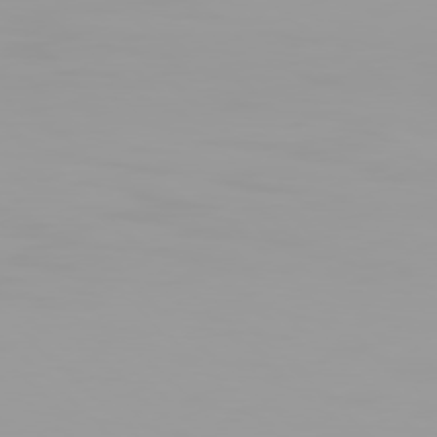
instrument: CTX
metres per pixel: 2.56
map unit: Hpe
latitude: 77.5371
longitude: -141.1403
